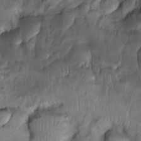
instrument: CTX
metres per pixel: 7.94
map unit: Nhu
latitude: 13.2726
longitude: -29.0080
